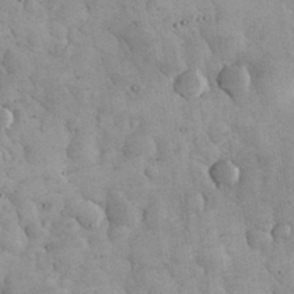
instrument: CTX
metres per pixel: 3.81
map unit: eHh
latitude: 32.3845
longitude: -69.8017
